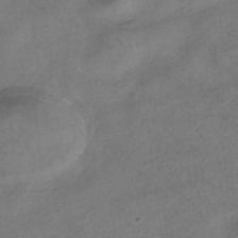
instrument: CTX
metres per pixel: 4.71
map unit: HNhu
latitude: -40.0283
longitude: 104.1983
